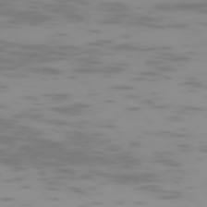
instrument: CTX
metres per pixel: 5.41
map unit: Hpe
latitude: -74.0661
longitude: 6.2550
